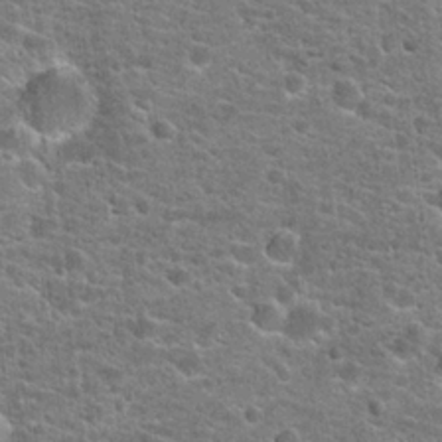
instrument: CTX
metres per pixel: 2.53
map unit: Hto
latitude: 21.4994
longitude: -44.2900
